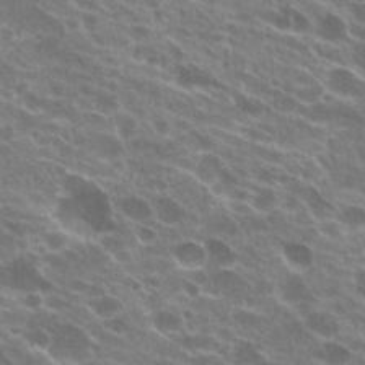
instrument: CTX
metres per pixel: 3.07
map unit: Hto
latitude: 24.0444
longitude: -38.7246
